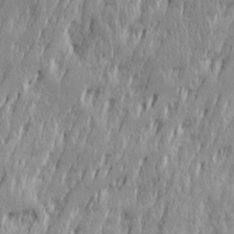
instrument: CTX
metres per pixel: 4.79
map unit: Ave
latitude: 14.8947
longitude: -135.9150
